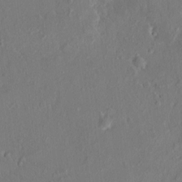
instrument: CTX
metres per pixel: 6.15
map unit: HNhu
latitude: 8.0633
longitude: 4.3495
